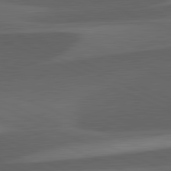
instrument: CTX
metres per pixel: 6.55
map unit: lApd
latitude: 81.7827
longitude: 126.1416
